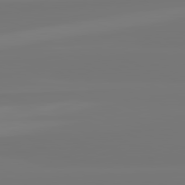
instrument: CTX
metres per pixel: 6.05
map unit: lApd
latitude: 82.0444
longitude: -176.9136
